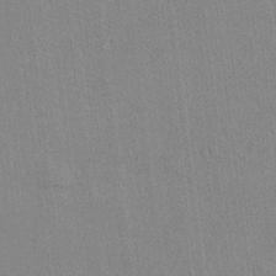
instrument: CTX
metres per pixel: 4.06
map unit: lAvf
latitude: 7.8016
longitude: 166.6329
